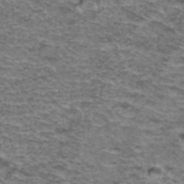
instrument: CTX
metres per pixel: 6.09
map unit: Hto
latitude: 36.8569
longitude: -43.2915
